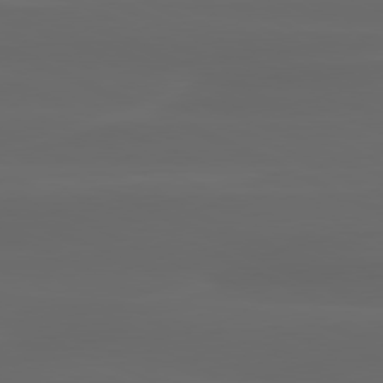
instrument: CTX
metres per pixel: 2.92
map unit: lApd
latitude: 80.2522
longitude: -117.7828
